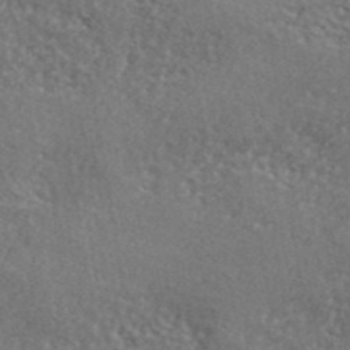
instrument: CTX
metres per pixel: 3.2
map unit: lHvf
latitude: 41.7071
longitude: -87.4426
